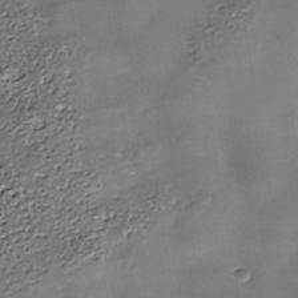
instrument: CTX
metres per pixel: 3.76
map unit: Nhe
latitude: -36.5195
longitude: -89.8584
